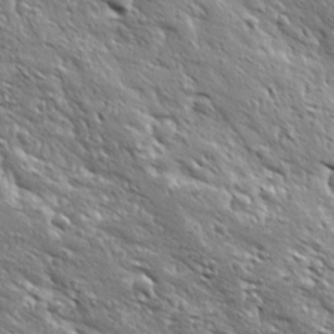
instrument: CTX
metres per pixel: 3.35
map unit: Ave
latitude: 19.1781
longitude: -137.1026
